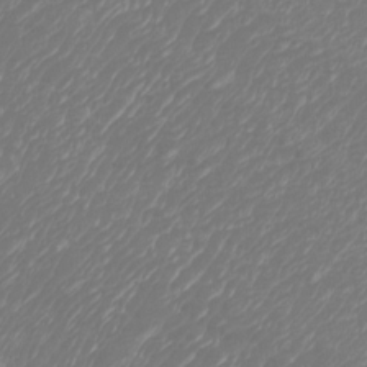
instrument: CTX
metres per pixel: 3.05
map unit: Htu
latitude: -5.7855
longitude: -74.7813
